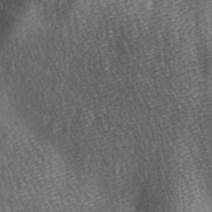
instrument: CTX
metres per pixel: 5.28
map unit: Ave
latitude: -5.6910
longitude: -120.7813
